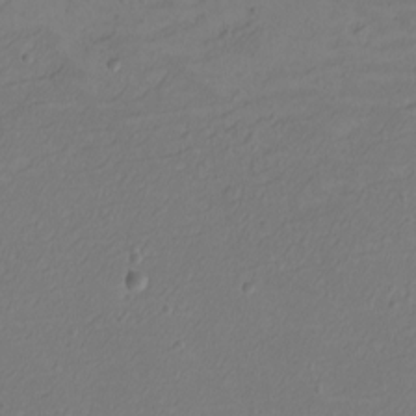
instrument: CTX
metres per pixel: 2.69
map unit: eHh
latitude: -2.9163
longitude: -74.5357
